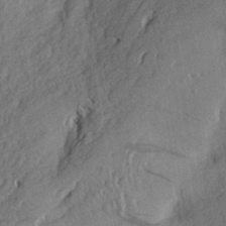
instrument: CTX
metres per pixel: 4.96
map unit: Aa
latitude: 27.3860
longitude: -143.7828
